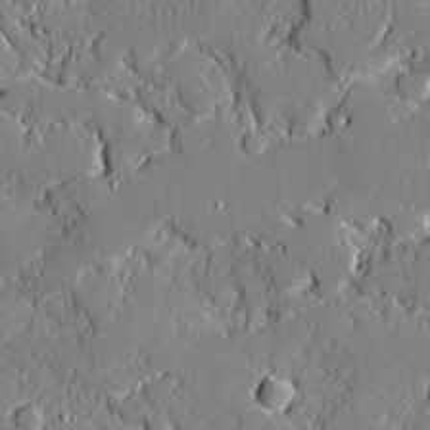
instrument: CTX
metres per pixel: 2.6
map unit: Ave
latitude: 19.6694
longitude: -127.7828
